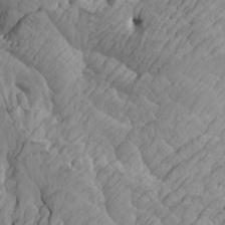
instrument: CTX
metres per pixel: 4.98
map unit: Htu
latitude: -8.1039
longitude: -67.0269
